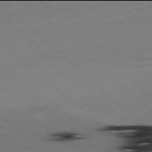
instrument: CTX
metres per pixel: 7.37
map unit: Hpe
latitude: -78.0094
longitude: 13.7856
